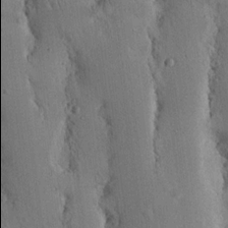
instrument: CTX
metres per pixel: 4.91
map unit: Nhu
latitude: 15.6127
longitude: -77.9906
